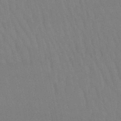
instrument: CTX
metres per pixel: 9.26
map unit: lHb
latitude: -50.2550
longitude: 70.7274
